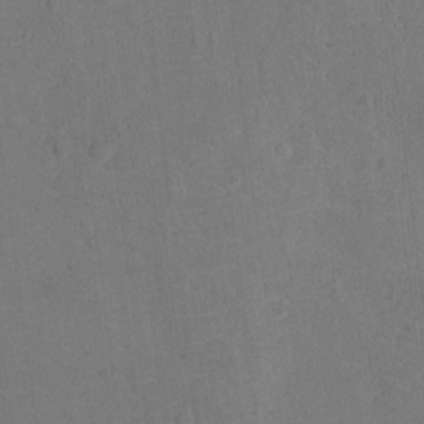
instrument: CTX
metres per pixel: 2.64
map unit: Ht
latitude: -12.2362
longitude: -24.5356
